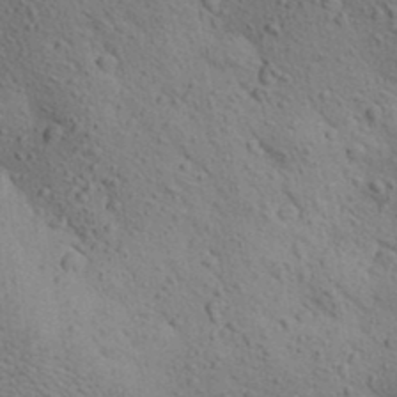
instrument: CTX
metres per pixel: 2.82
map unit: Aa
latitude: 25.8205
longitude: -148.6868
